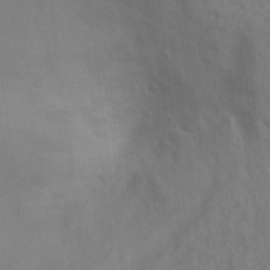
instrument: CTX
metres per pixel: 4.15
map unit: Ht
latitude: 12.2712
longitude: -40.8002
